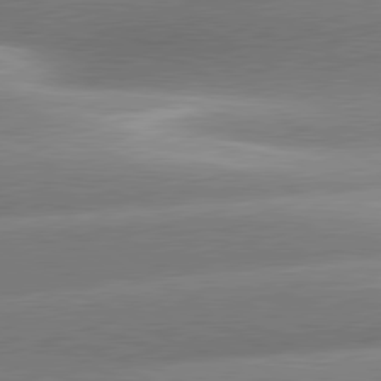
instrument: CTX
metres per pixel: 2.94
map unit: lApd
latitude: 80.6868
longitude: -158.0633
